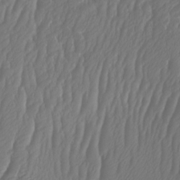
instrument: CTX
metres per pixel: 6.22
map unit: HNhu
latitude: -1.3132
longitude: 14.2929
